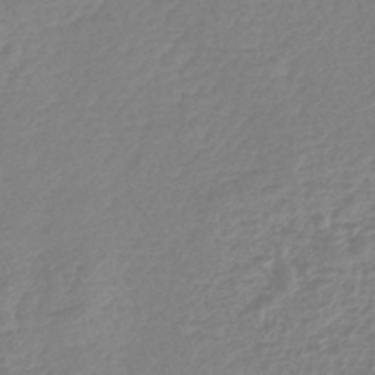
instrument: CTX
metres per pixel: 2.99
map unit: lHb
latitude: -43.2942
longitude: 79.1053
